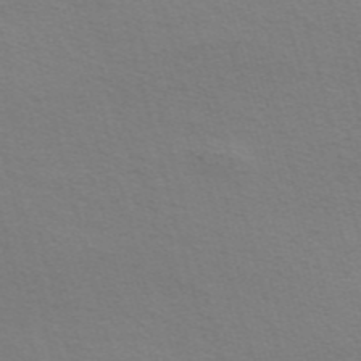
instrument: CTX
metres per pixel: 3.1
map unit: Nve
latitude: -57.1998
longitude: 63.9178
